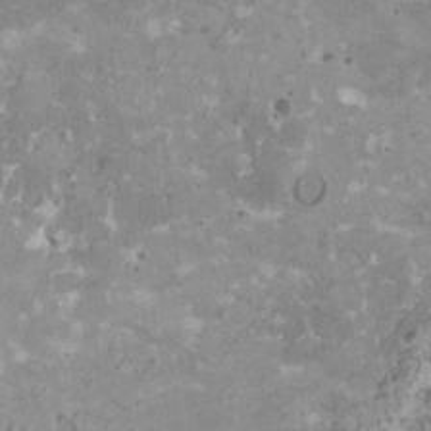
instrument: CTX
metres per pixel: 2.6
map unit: HNhu
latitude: 2.7435
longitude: 6.4629
